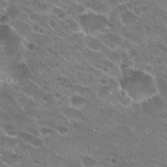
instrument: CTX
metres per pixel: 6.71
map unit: Hto
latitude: 23.6127
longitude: -41.6127
